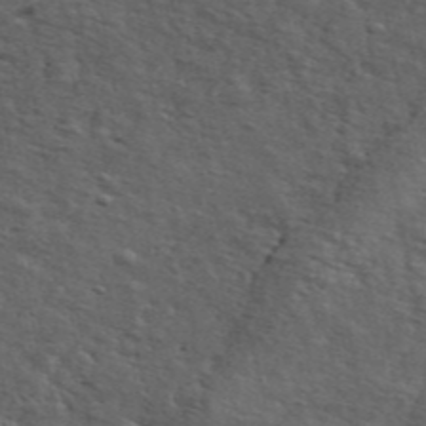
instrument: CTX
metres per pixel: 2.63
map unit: ANa
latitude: 45.7260
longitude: -84.4412
